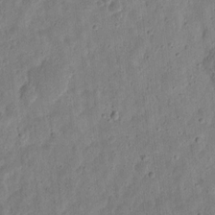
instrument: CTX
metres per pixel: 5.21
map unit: eHh
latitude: 9.9906
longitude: -73.2915
